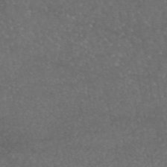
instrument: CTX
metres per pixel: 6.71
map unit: eAb
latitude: 45.9528
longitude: 114.6329
